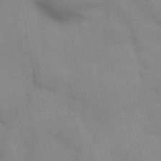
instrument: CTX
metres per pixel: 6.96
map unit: Hve
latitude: 31.3293
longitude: 149.9745
